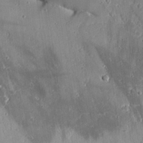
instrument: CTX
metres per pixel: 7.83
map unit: Aa
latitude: 26.9892
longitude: -130.5357
